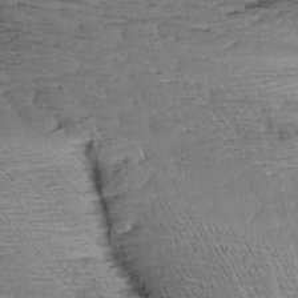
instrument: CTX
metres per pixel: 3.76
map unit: Aa
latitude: 9.9717
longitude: -141.8205
